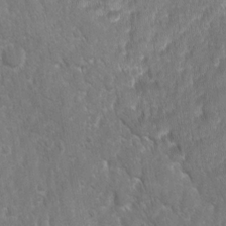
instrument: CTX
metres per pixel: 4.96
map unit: Ave
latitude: -10.9353
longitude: -119.9150
